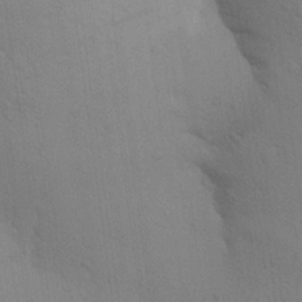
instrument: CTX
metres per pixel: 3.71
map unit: Aa
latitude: 24.8757
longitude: -148.5924
